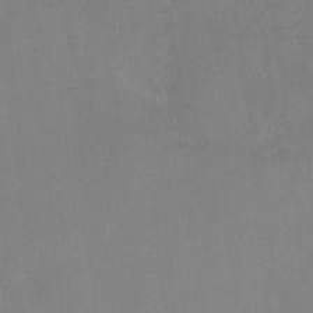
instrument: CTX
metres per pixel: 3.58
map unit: Hto
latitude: -6.6896
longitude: -48.3467
